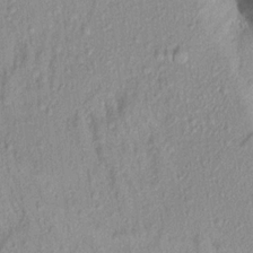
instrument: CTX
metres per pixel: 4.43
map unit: Aa
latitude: 17.4993
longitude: -146.9703
